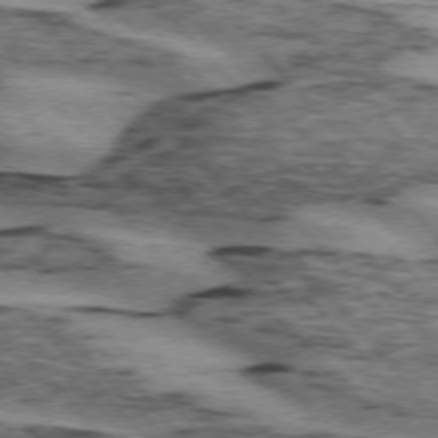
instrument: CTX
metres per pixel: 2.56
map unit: lApd
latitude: 74.9514
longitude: -78.3279
